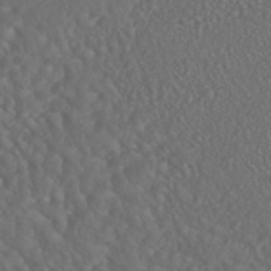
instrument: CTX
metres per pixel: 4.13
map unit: HNhu
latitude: -46.0472
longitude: 104.5762
